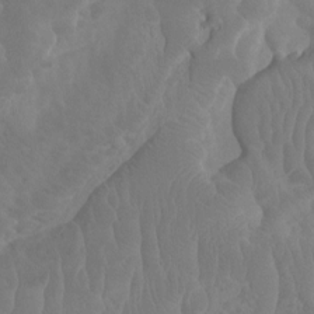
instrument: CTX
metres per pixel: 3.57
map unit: Ht
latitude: -1.6722
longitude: -18.1011
